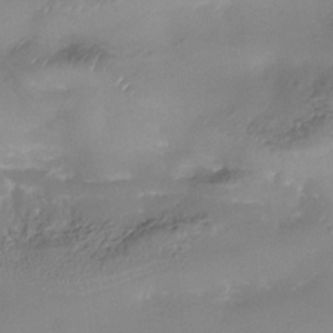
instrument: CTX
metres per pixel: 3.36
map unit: Nhe
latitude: -37.6721
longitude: -118.5357
